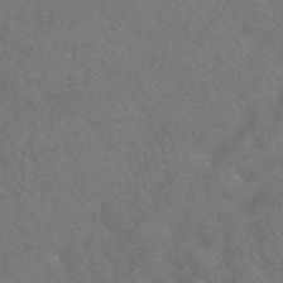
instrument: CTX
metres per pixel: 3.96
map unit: HNhu
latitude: -43.4832
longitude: 92.6896
